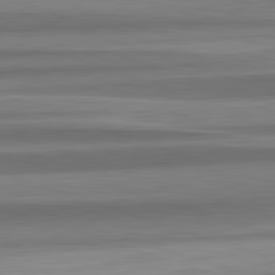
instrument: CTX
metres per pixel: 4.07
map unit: lApd
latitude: 82.7624
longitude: 178.8975
